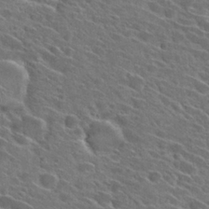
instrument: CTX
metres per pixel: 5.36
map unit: Hto
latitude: 27.8961
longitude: -42.9136
